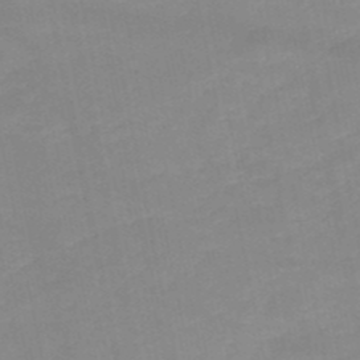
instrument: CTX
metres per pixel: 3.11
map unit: HNb
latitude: -50.2739
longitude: -40.2711
